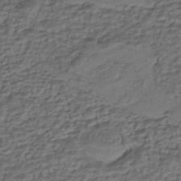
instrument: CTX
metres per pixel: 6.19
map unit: HNhu
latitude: -42.2550
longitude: 107.4833
